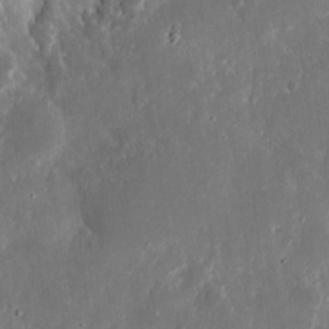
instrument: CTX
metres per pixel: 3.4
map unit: eHh
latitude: 10.8380
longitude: -71.9717
